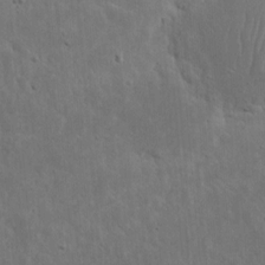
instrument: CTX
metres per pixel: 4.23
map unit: eHh
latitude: 10.3090
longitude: -72.8758
